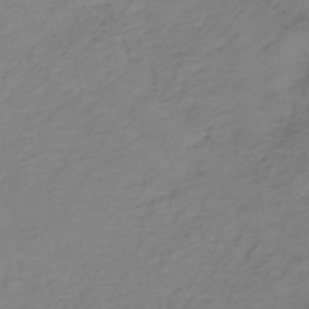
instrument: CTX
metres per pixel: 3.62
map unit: lHb
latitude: -33.0109
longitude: 64.0850
